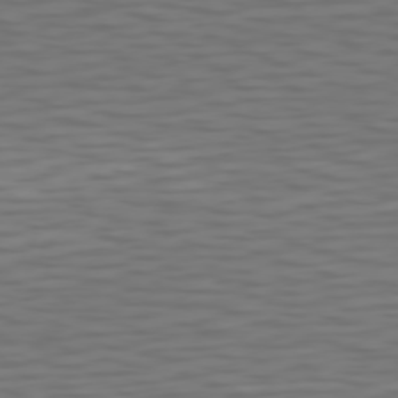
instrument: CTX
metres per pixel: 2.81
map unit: Hpe
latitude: 75.0270
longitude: -126.3278
